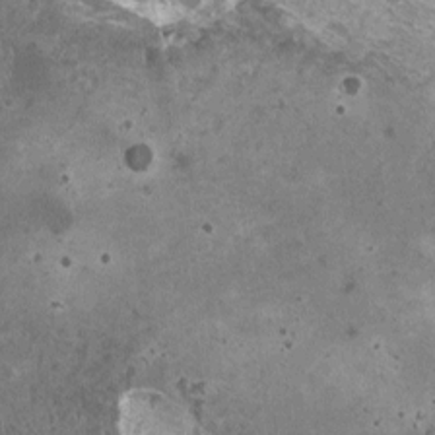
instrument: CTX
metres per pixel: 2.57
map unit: HNhu
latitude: 0.3845
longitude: 6.5007
